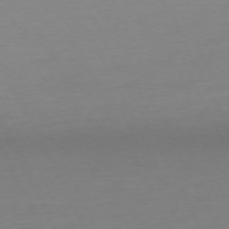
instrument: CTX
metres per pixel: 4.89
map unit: Ap
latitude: -73.6155
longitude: -69.9339
